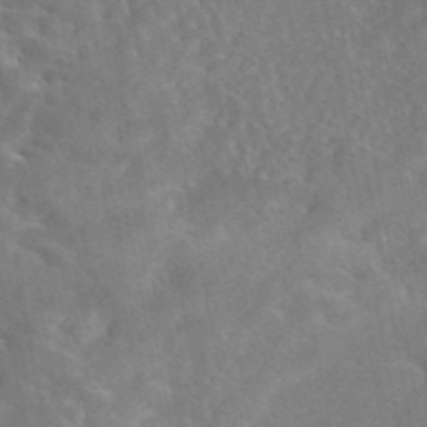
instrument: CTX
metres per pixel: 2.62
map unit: eAb
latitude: 45.3104
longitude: 125.7666
